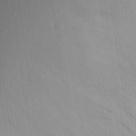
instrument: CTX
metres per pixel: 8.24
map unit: Aa
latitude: 29.1214
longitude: -145.1214
